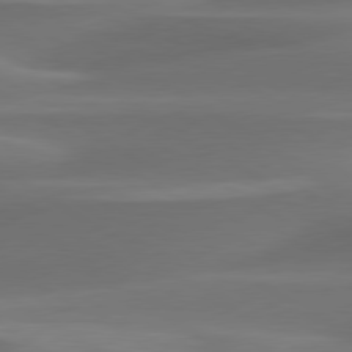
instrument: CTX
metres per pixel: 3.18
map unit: lApd
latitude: 79.7450
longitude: -87.5371
